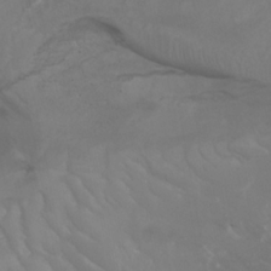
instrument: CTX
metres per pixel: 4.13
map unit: Aa
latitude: -3.5210
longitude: -73.4427
